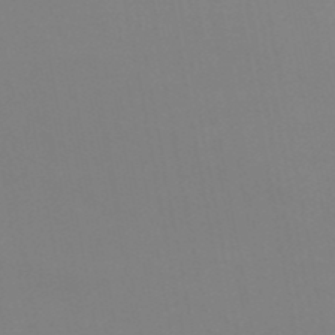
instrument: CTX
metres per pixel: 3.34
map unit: HNb
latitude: -51.2565
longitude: -50.4223
